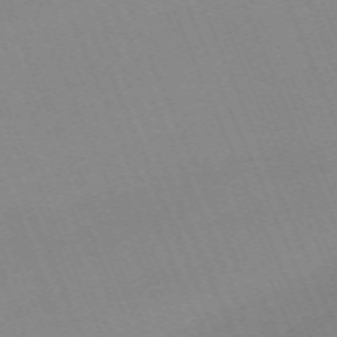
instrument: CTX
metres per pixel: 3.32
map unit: Nhu
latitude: -66.8975
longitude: 39.1242
